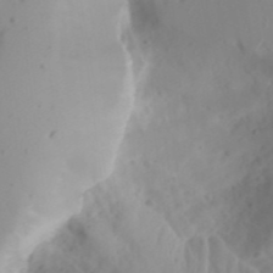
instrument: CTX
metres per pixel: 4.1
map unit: Aa
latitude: 24.4601
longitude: -131.4616
